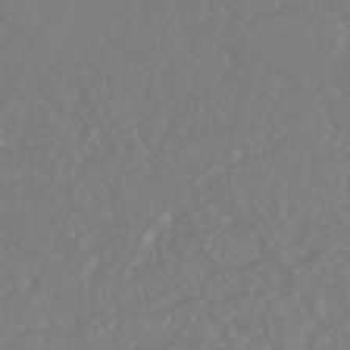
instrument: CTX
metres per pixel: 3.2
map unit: HNhu
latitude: -46.6707
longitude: 97.2754
